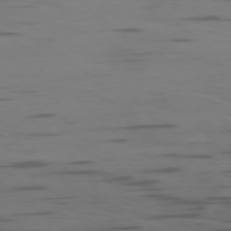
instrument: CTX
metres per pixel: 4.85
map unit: Ap
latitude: -76.5952
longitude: -67.3859
